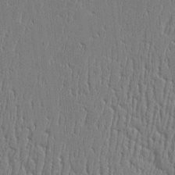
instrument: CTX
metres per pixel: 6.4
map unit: Htu
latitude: -5.5588
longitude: 175.7666
